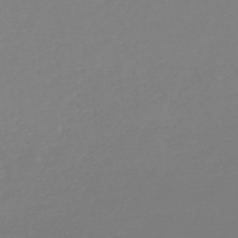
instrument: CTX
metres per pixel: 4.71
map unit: HNb
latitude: -49.0109
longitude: -50.6679
